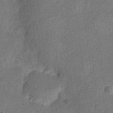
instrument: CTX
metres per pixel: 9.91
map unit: Nve
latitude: -25.7855
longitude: 107.1998
